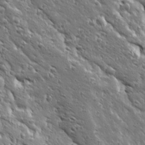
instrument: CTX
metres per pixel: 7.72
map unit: Ave
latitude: 19.6694
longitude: -136.9325
